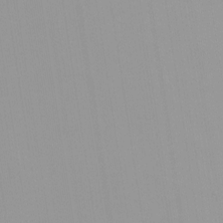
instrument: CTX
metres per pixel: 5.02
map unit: HNhu
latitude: -0.4818
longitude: -5.9150
